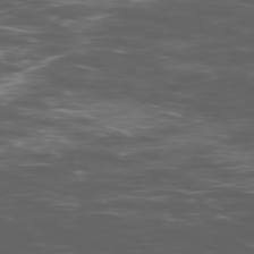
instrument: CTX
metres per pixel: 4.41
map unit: Ap
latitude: -76.8975
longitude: -69.3293
